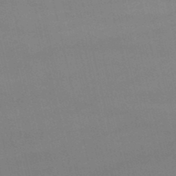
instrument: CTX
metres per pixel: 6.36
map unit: lHb
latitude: -48.8030
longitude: 70.5007
